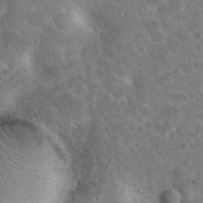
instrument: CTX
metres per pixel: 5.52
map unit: Hto
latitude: 23.8394
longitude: -48.8569
